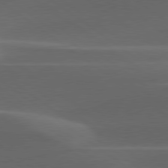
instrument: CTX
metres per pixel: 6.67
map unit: lApd
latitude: 79.1592
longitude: -49.2726
